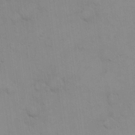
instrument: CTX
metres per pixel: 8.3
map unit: eHh
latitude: 19.9339
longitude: -60.2144
